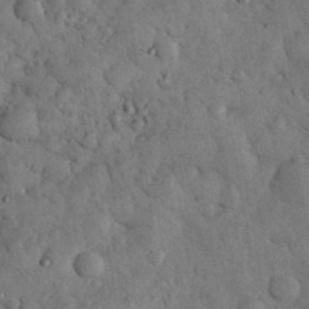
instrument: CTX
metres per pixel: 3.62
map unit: eHh
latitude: 33.5560
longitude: -68.4601
